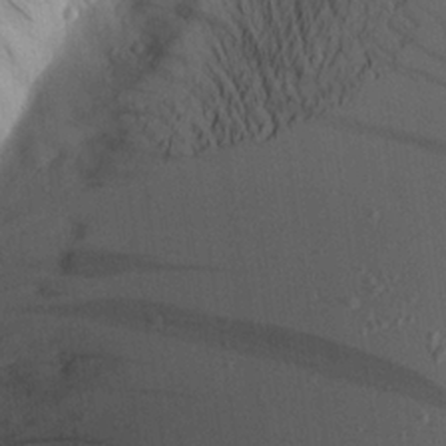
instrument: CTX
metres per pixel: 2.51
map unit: Aa
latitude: 19.8394
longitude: -141.2725
